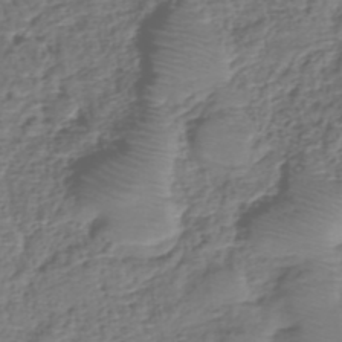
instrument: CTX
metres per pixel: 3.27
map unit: eHh
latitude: -39.7667
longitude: -29.4048
